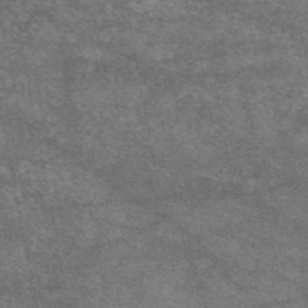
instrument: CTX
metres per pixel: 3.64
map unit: eAb
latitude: 47.4616
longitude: 122.0661
